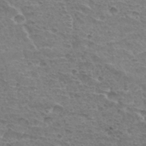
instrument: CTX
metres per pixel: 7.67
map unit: Hto
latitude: 33.8016
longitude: -44.8569
